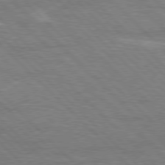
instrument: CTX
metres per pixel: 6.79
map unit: Hpe
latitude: 77.2726
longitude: -151.6694
